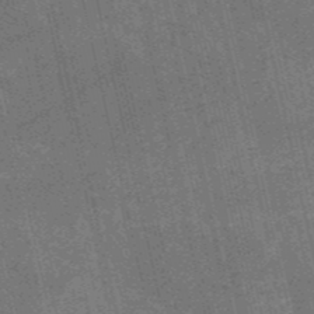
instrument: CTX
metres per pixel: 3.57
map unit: HNb
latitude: -51.8800
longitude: -41.3670
